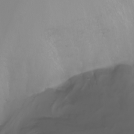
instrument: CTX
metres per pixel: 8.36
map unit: Nhu
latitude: -8.7652
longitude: -80.5357
